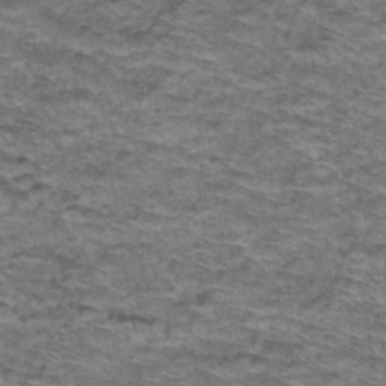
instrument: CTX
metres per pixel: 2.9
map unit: Hto
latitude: 38.2900
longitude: -43.4238
